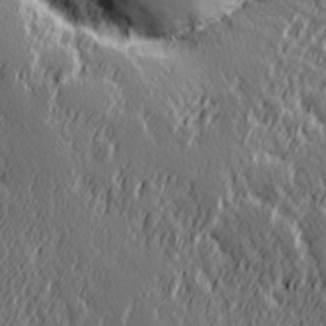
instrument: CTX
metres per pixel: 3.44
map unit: Hve
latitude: 26.1389
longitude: 145.6155
